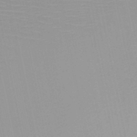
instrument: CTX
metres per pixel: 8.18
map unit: HNb
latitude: -48.3496
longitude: -43.8394
